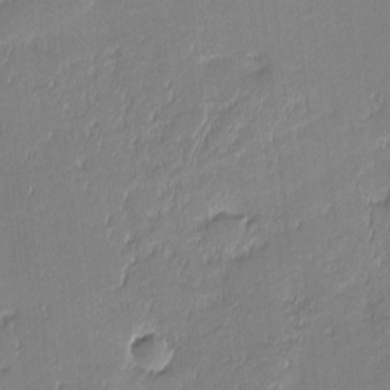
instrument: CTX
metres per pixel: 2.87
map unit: eHh
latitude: -3.2186
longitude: -82.3089
